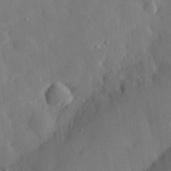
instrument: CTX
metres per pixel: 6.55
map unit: eHh
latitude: 29.5749
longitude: -78.3279
